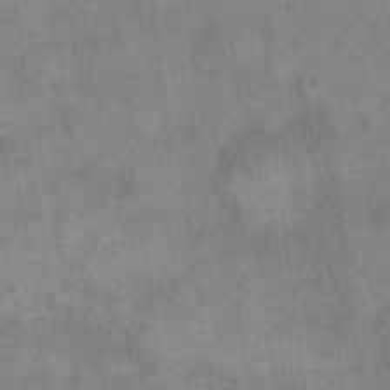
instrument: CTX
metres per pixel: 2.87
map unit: eHh
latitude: 14.9892
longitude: -66.7813
